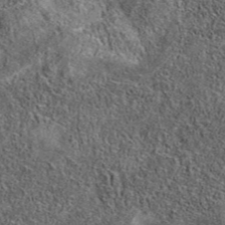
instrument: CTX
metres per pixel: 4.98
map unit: eAb
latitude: 36.9891
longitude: 110.4818
